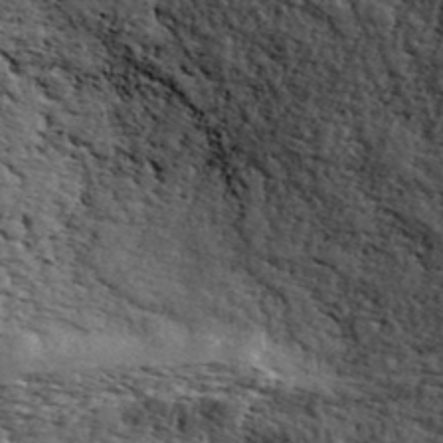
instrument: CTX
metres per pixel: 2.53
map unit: ANa
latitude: 42.8191
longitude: 46.7274
